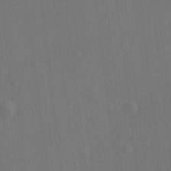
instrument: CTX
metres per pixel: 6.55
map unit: Hto
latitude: -12.0661
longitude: -39.4426
